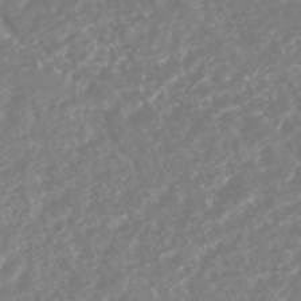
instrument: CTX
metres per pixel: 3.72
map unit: HNhu
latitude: -44.6519
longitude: 103.7856
